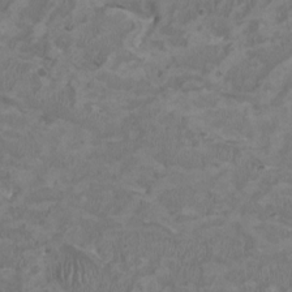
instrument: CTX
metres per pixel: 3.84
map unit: HNhu
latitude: 2.4223
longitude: -3.5182
